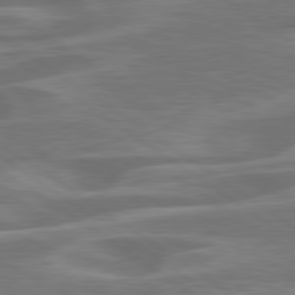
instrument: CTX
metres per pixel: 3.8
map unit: lApd
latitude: 79.8395
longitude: -126.7246
